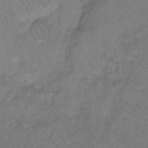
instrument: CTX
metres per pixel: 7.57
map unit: Ht
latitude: -9.9745
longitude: -39.1025
